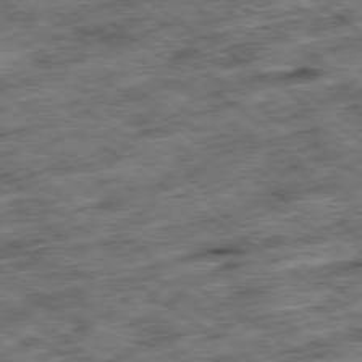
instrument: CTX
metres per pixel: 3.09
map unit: Ap
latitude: -79.4454
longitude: -50.2900
